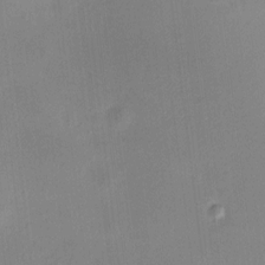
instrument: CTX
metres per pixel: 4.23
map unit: HNhu
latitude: 6.2711
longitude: 8.2928
